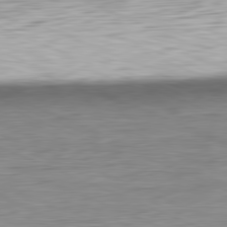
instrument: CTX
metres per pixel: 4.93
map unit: Ap
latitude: -81.7289
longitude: -67.8961
